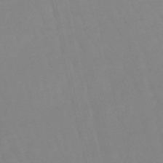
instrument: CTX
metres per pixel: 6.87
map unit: lHb
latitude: -49.0298
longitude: 76.0094
